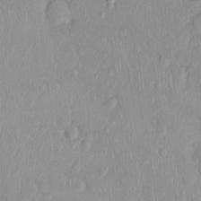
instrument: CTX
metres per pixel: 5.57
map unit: Nhu
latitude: 0.5168
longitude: -15.0648
